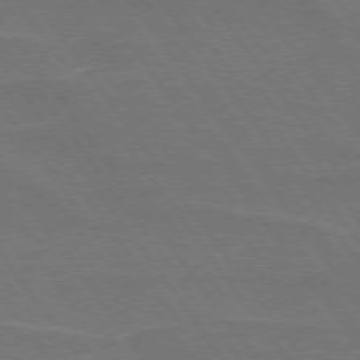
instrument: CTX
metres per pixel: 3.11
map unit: lApd
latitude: 74.8947
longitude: -57.0647
